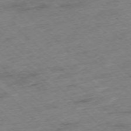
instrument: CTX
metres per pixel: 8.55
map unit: Hpe
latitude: -77.2376
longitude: -16.2900
